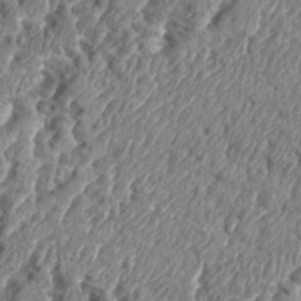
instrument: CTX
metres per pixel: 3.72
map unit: eHh
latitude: 35.1025
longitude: -136.8758
